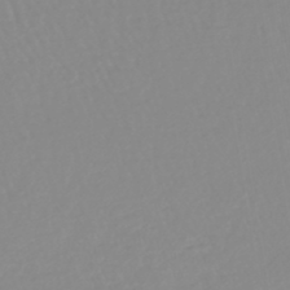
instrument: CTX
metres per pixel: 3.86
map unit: lHb
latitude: -44.3873
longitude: 79.3320
